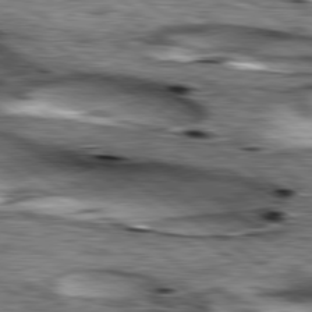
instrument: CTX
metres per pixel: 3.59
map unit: lApd
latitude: 79.7828
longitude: -49.1025
